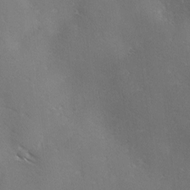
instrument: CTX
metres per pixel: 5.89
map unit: Ave
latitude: -0.3496
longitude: -112.3467
